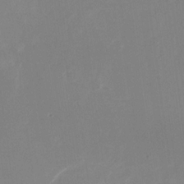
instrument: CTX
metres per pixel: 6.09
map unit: Nhu
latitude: -28.3117
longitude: -66.9513
